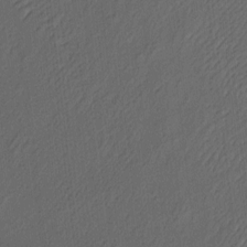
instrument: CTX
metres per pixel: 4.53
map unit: eHh
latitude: 5.4237
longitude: -77.3670
